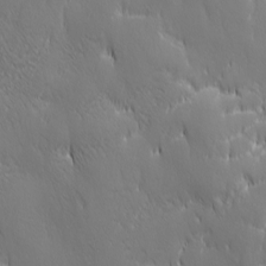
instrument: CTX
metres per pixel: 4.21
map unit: Ave
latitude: 2.1955
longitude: -113.4237
